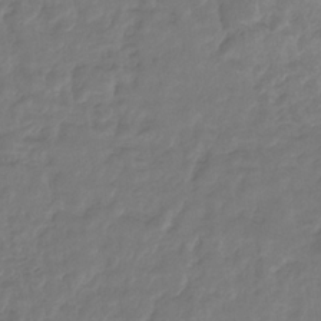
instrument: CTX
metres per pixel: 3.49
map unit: eHb
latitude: -29.8989
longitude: 71.2376
